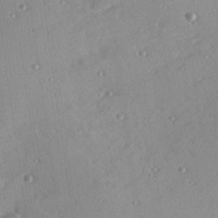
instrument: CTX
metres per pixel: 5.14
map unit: Hve
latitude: 25.4804
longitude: -93.3670
